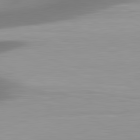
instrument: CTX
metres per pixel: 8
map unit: lApd
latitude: 80.8380
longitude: 174.2739
